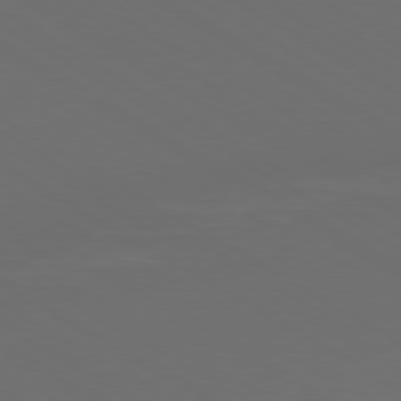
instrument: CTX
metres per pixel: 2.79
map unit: Ap
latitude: -79.8422
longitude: -91.9528
